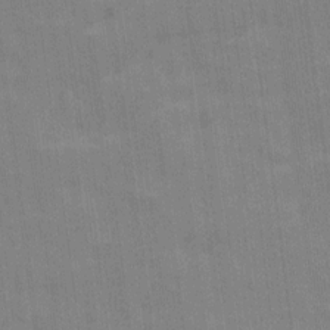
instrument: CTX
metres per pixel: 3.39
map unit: Ave
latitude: 16.3278
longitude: -138.2711
